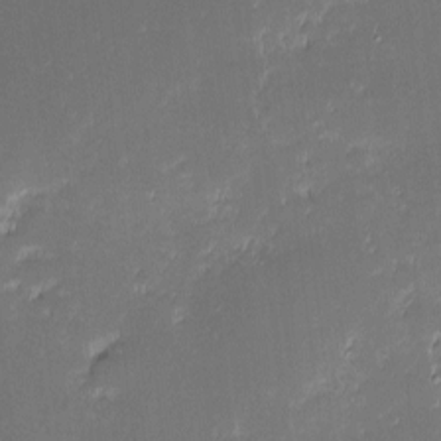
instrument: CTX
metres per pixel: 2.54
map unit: eHh
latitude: -2.6140
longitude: -85.7261
